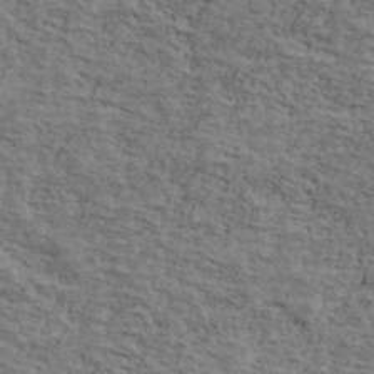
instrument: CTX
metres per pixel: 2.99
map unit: Ave
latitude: 41.4993
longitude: -110.1956
